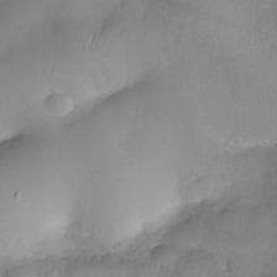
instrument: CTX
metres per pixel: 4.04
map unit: Nhe
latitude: -38.1039
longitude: -147.1404
